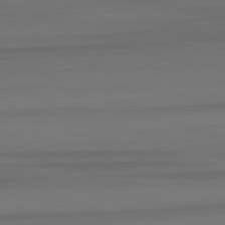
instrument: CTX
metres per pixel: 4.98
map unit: lApd
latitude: 82.8380
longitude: -178.2145
